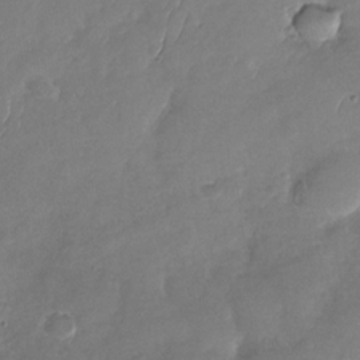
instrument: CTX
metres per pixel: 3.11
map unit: Nhu
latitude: -29.4832
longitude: -60.8758
